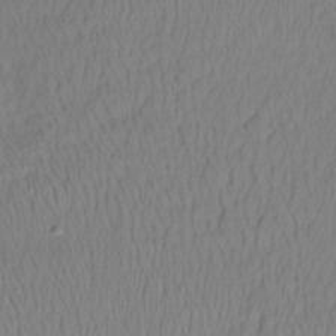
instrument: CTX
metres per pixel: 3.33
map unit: lHb
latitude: -37.6910
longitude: 58.7652
